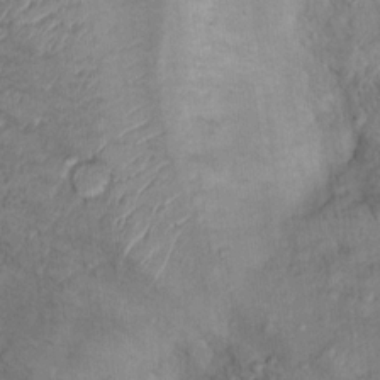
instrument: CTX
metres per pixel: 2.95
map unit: Nhu
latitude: 9.8395
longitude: -25.1592
